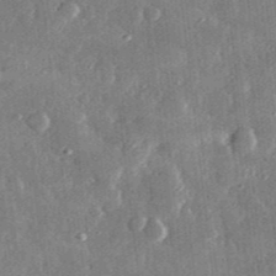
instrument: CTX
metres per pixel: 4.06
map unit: lHvf
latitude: 31.2537
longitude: -90.1200
